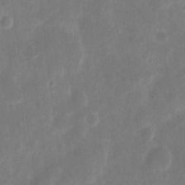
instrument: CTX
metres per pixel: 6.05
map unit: eHh
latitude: 8.3656
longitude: -71.3293
